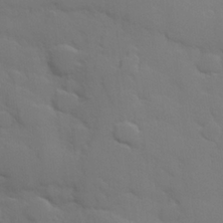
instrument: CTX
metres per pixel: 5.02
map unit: Hve
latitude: 24.7435
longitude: 148.4818
